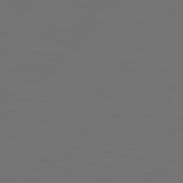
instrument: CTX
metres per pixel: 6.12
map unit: Hpe
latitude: 75.2348
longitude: -129.2915
